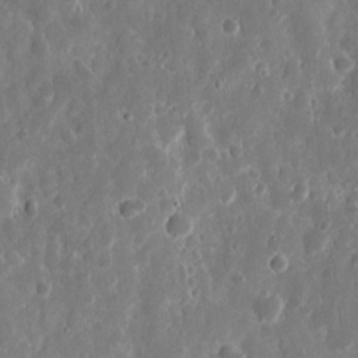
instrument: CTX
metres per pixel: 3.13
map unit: eHh
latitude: 11.1403
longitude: -72.1956
